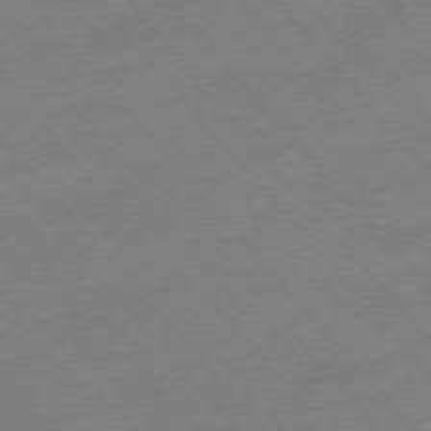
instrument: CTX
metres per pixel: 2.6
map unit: Hpe
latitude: -76.0472
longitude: -11.8772
